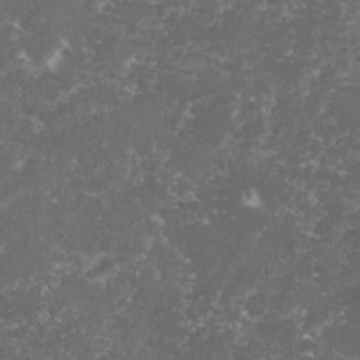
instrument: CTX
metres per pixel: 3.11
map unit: lHvf
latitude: -15.2187
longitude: -99.5749
